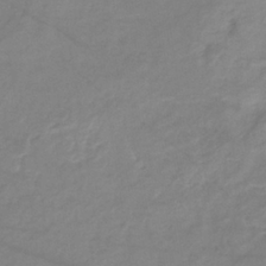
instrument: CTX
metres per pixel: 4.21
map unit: eHb
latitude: -36.7652
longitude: 74.5385
